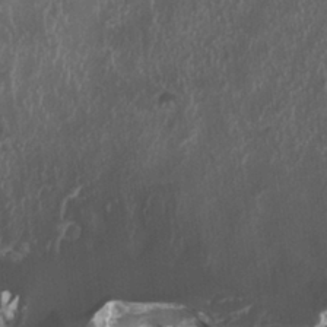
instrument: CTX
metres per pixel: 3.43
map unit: HNhu
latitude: 2.8380
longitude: 3.4454
